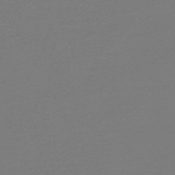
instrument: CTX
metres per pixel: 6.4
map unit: HNb
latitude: -46.7463
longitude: 53.9745
